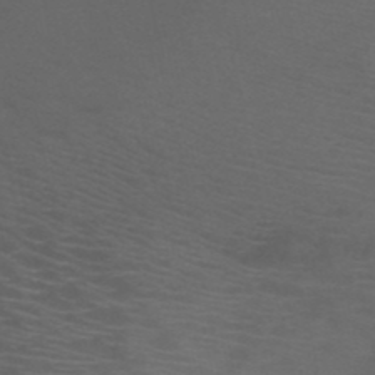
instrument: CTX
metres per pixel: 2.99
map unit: HNb
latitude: -50.9920
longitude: -42.1578
